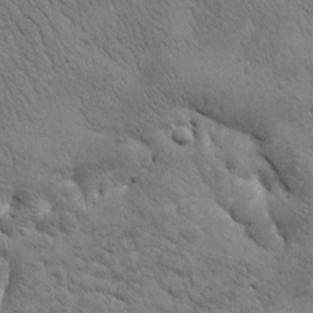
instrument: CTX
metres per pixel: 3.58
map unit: Htu
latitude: 0.8380
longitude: 174.0283
